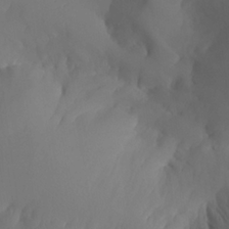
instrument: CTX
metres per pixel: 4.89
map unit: Aa
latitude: 24.8002
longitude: -127.6883
